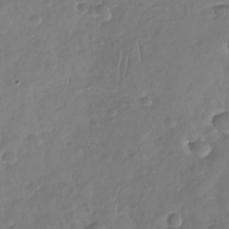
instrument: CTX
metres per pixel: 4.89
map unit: Nhu
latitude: -30.4062
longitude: -60.9891
